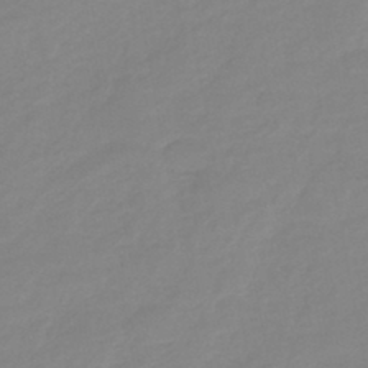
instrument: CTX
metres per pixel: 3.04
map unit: eHb
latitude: -44.8597
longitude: 85.8233
